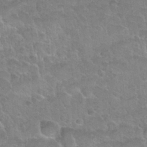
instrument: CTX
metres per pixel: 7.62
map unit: Nhu
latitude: 31.3671
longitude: -51.7071
